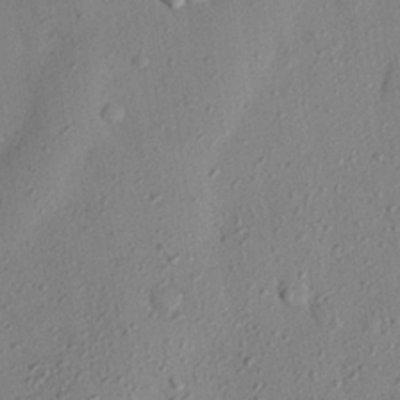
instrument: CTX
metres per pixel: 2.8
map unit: eHh
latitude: 26.1578
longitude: -76.6112
